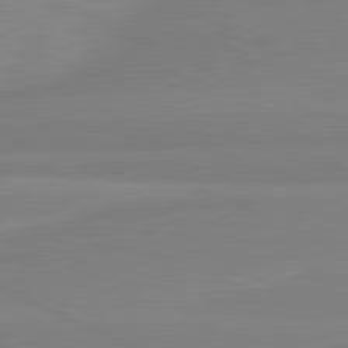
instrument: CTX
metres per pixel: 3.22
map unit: lApd
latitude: 81.7827
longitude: -173.1970
